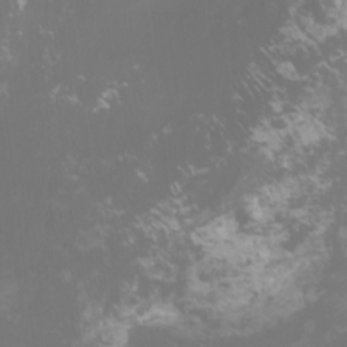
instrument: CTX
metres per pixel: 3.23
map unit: Nhu
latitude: -5.0675
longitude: -74.5546
